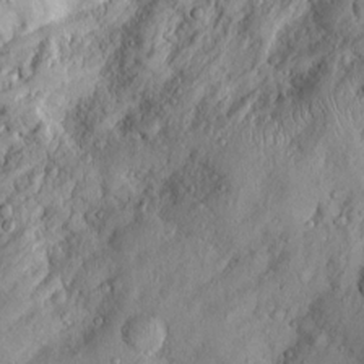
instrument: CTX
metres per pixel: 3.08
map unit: Htu
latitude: -6.0850
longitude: 158.1795
